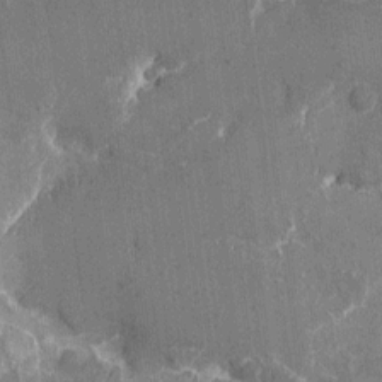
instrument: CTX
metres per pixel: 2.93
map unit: eHh
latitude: 7.9528
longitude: -67.8772
